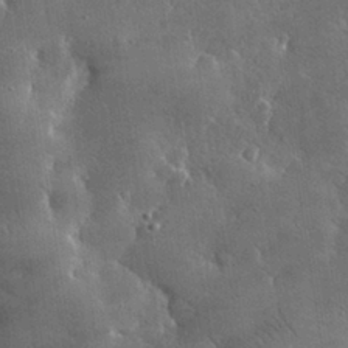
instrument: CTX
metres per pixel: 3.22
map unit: lHvf
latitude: 31.8206
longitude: -92.6112
